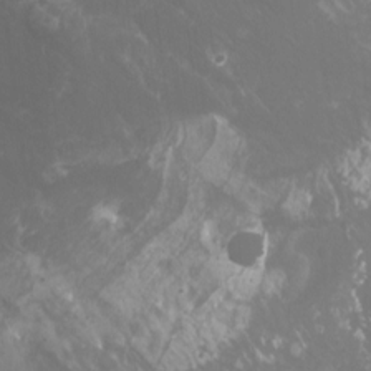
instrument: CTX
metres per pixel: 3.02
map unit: Nhu
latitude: -11.1431
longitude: -75.1403
